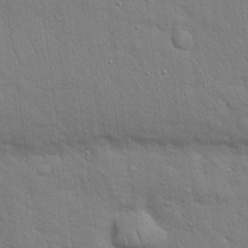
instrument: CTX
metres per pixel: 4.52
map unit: Hto
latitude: 18.8569
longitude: -51.7449
